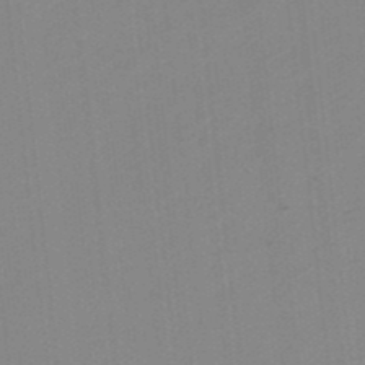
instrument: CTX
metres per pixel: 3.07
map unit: lHb
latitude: -48.3307
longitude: 81.1242
